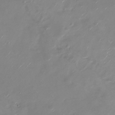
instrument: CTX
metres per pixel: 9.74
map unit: Nhu
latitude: -29.1053
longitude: -76.2522
